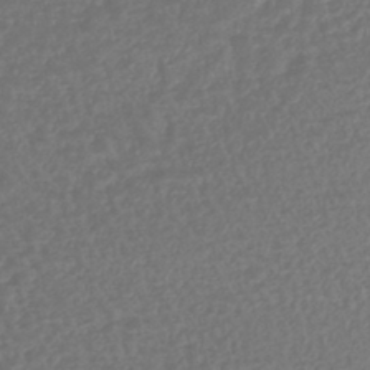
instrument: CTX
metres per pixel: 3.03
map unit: lHb
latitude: -42.9541
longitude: 69.1053
